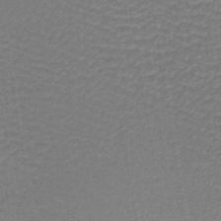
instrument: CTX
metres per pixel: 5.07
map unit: lHb
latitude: -40.3495
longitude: 63.0864
